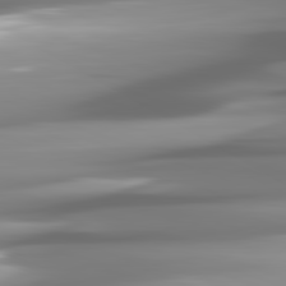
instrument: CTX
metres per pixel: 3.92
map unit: lApd
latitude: 82.1011
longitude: -143.6316
